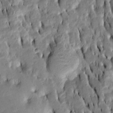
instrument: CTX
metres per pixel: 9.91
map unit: Htu
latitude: -7.1431
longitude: 144.5763
